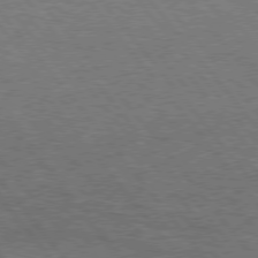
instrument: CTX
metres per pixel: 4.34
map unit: Hpe
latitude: 75.9150
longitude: -156.7813
